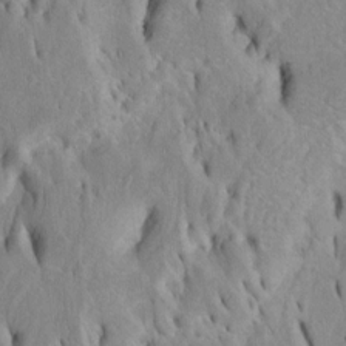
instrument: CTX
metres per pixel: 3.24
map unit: Htu
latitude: -4.9163
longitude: 151.4265
